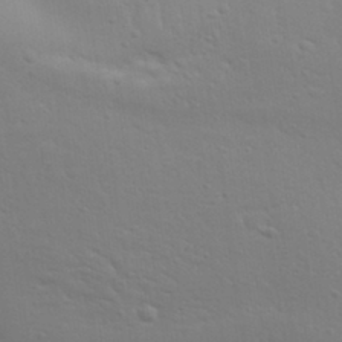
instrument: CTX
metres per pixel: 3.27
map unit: Aa
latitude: 31.6883
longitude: -133.4426
